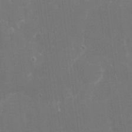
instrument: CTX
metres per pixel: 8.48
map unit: eHh
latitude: 9.0081
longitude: -71.4804
